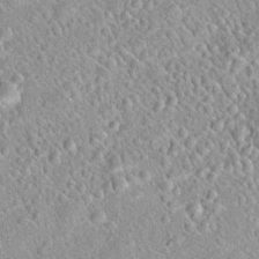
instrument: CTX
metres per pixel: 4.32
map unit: Hto
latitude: 20.9892
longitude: -53.1025
